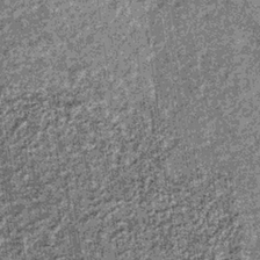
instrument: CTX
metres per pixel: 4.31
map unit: lHb
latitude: -36.1416
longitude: 67.3888
